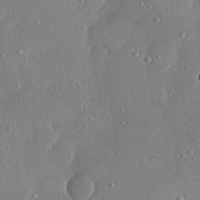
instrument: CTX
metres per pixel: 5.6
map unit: Hve
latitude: 28.8758
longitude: -91.4049
